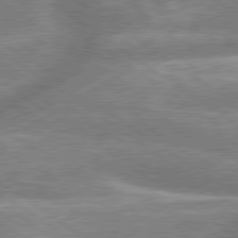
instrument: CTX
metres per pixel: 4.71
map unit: lApd
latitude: 79.4805
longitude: -159.3671
